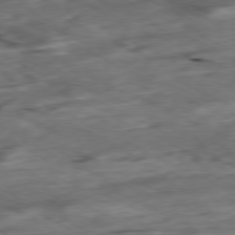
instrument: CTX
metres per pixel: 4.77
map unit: Ap
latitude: -79.3698
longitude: -68.3278
